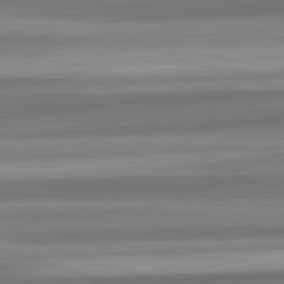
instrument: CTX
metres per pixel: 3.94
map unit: lApd
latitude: 82.5167
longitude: 179.6722
